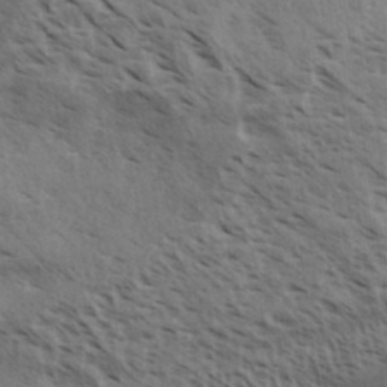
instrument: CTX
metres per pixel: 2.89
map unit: Aa
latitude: 32.7435
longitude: -140.1955
